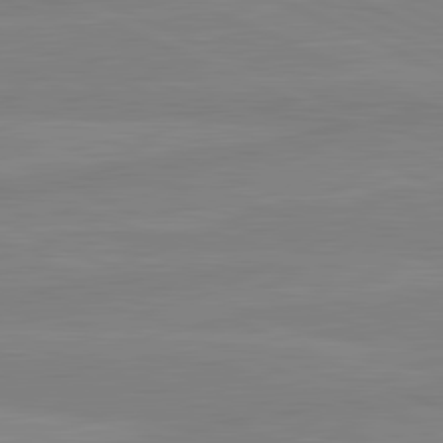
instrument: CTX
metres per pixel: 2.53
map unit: lApd
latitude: 81.7261
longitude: -172.9891
